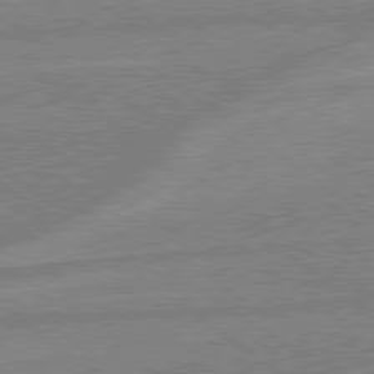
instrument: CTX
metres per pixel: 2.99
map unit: lApd
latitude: 78.9514
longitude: -164.5735
